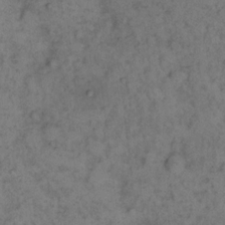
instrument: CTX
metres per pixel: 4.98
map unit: eHh
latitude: 15.7450
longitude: -63.6127
